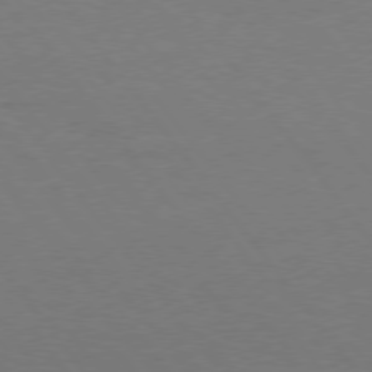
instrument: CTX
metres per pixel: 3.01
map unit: Hpe
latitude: 75.5749
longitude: -144.1578
